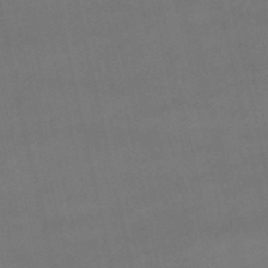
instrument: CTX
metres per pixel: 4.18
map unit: lHb
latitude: -47.8611
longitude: 70.5574
